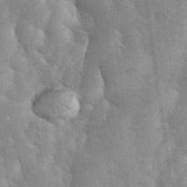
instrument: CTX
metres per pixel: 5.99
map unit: eHh
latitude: 35.5749
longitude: -68.3467
